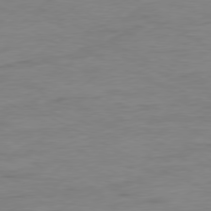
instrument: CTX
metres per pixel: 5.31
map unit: Ap
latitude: -77.9178
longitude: -74.0822
